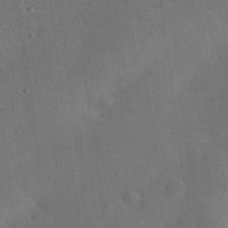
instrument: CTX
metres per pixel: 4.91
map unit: eHh
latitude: 25.6882
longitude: -69.1025
